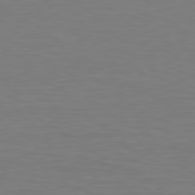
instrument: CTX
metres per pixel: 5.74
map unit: Hpe
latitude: 78.6302
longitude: -121.0648
